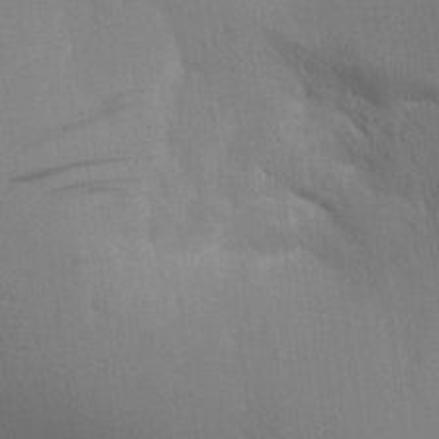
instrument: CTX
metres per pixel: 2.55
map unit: Aa
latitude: 16.5735
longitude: -148.9136
